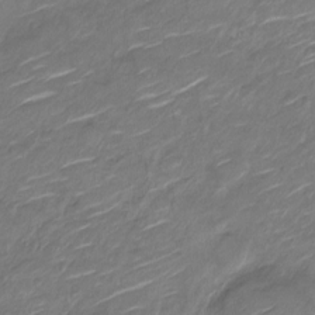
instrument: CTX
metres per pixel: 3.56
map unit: Nve
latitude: -18.4251
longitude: 107.5022
